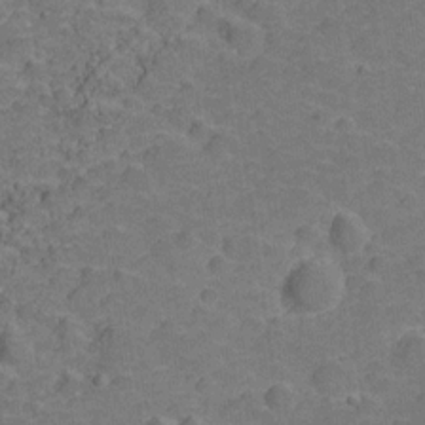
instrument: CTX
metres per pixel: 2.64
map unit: Hve
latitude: -27.6532
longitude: 91.8045
